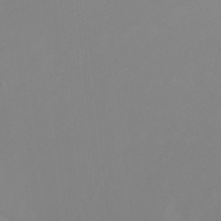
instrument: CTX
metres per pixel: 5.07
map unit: Ht
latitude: -9.2187
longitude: -45.8205
